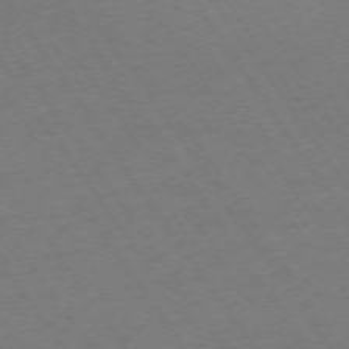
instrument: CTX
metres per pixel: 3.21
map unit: Ap
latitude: -73.9367
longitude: -71.0080
